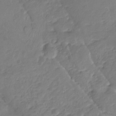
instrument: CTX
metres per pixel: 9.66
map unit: Nhu
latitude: -19.0675
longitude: -57.3481
